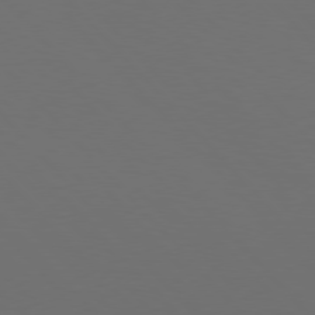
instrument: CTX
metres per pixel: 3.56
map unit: Hpe
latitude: 76.9136
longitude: -168.8569
